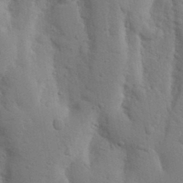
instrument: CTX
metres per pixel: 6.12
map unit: Nhu
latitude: 18.3845
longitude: -76.1200
